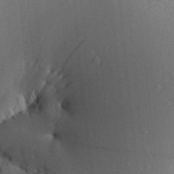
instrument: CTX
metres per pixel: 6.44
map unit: Aa
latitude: 29.0647
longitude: -138.4979
